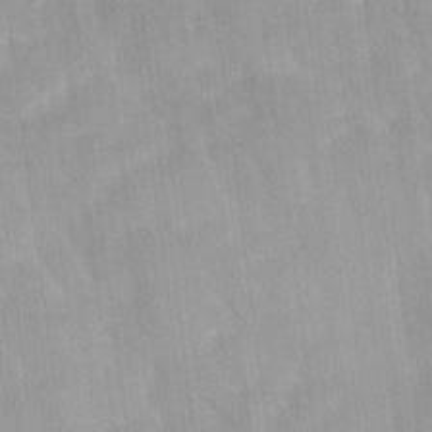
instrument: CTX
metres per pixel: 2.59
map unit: Ave
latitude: 11.9717
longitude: -106.4601
